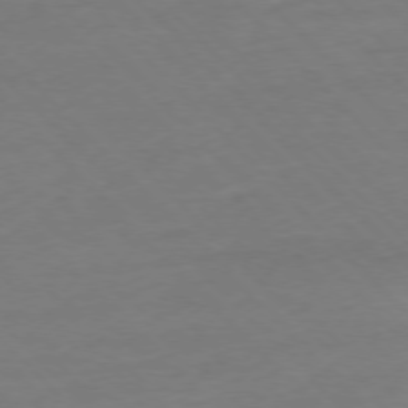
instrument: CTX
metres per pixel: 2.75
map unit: Ap
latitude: -76.9164
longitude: -80.2333
